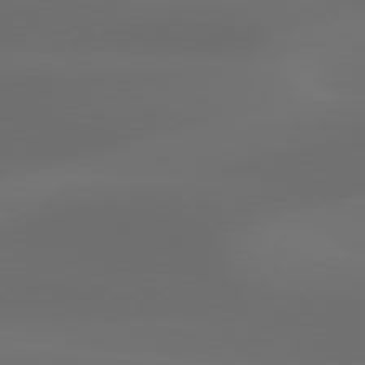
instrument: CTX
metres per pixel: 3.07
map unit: Hpe
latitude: 76.6301
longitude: -131.6127
